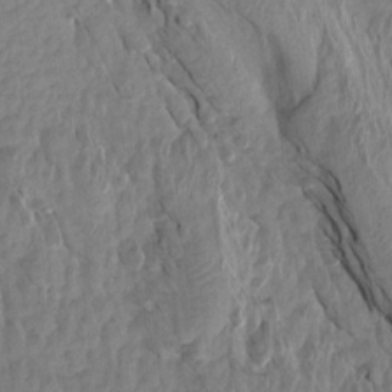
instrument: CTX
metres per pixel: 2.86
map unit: Aa
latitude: 15.5183
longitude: -145.4237
